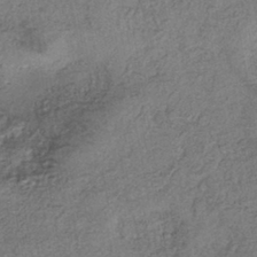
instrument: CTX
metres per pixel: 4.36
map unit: eHh
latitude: -42.5195
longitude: 120.3495
